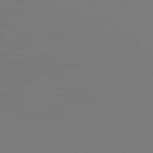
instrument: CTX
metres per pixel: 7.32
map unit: Hpe
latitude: 76.7624
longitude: -137.6694
